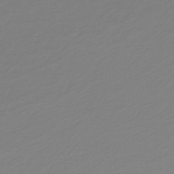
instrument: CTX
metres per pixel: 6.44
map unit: lHb
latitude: -45.9745
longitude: 70.8219
